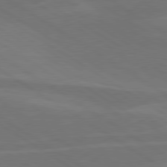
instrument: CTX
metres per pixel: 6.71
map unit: lApd
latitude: 79.9150
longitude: -125.8394
